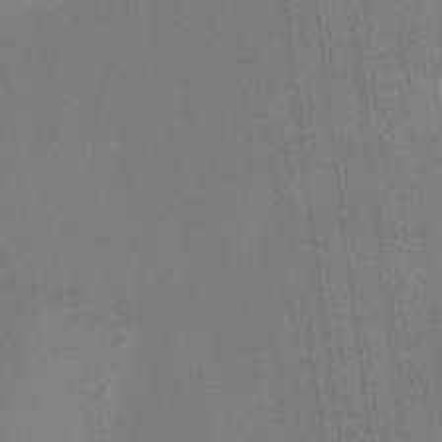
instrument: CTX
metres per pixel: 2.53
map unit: HNhu
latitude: 8.7813
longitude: 15.4077
